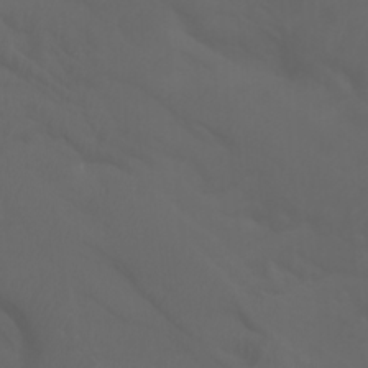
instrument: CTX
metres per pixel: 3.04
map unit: Aa
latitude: -7.5210
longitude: -80.3467
